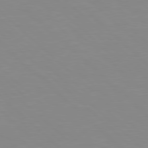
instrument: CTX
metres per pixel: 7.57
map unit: Hpe
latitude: 77.7449
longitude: -165.1781
